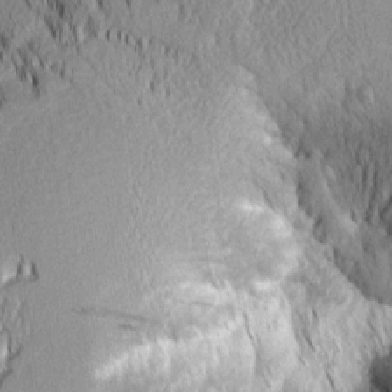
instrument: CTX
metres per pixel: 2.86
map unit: Aa
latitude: 7.5749
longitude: -130.7814
